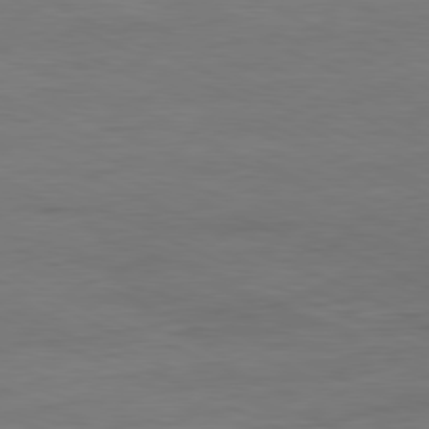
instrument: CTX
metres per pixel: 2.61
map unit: Ap
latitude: -81.4077
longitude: -75.3293
